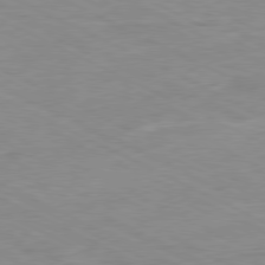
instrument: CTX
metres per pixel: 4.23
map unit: Ap
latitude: -80.5574
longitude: -75.5938
